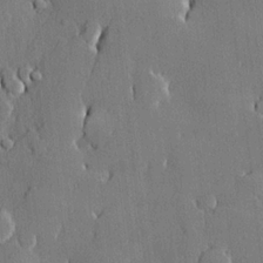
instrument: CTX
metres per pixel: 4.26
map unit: lHvf
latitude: 20.9703
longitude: 146.0661
